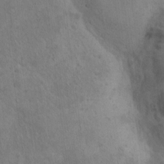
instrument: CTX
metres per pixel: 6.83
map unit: Hto
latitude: 13.5182
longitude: -56.1955
